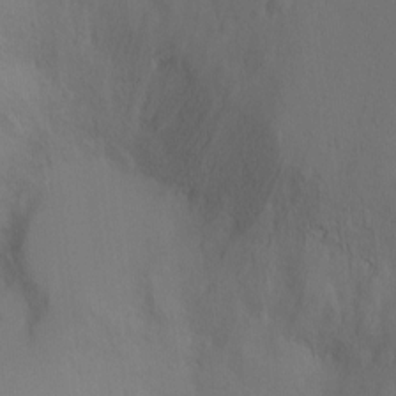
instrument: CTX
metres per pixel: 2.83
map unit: Ht
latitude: -6.9541
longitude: -26.6491
